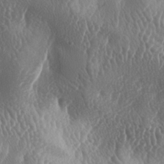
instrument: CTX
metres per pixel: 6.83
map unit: lAa
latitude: -6.7841
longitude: -128.7813
